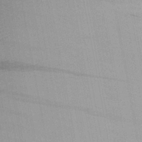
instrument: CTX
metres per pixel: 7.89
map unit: Aa
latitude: 30.0255
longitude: -140.6301
